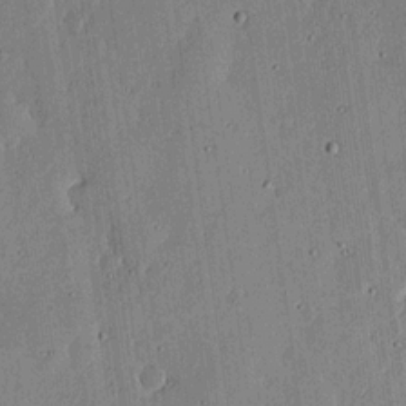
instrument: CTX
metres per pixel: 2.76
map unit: lHvf
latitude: 19.6316
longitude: -114.3278
